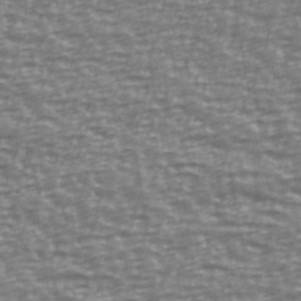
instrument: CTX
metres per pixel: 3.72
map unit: Ave
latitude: 40.3656
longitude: -113.5938
